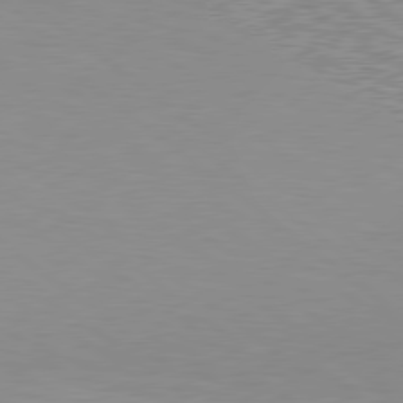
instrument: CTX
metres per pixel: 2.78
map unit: Hpe
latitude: 79.1026
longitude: -162.1767
